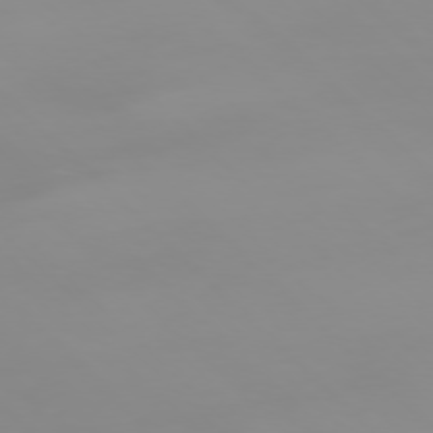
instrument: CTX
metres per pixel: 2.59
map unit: Ap
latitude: -77.4832
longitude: -82.1577
